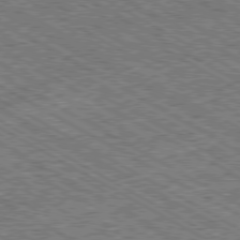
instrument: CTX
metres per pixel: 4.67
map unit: Ap
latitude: -80.1417
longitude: -79.1781
